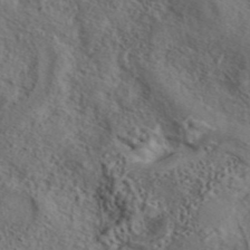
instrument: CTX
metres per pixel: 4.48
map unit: eAb
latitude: 43.3860
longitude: 114.9919
